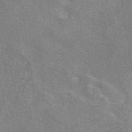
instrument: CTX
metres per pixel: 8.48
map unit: eAb
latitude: 49.5560
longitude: 115.0675
